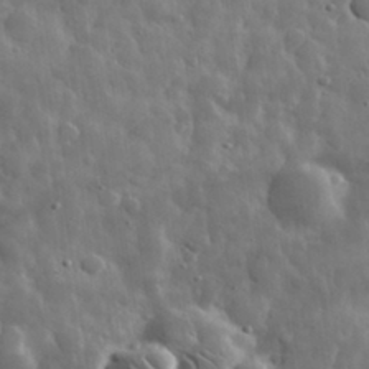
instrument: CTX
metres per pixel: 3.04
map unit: eHh
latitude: 31.9906
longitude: -71.2159
